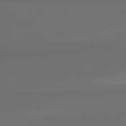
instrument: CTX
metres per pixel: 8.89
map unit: lApd
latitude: 81.8961
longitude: 163.7288
